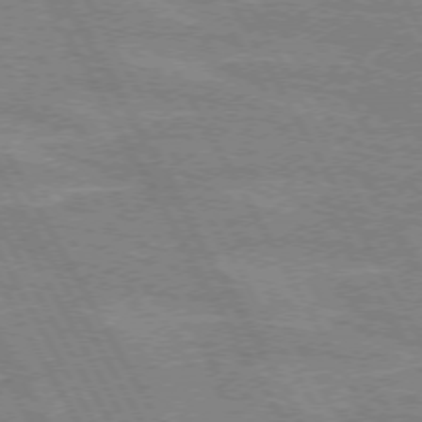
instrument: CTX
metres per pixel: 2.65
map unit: lApd
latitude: 72.2334
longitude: -55.2915
